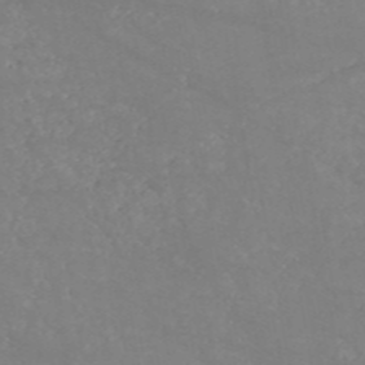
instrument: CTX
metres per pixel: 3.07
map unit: HNb
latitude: -54.0850
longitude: -34.5734
